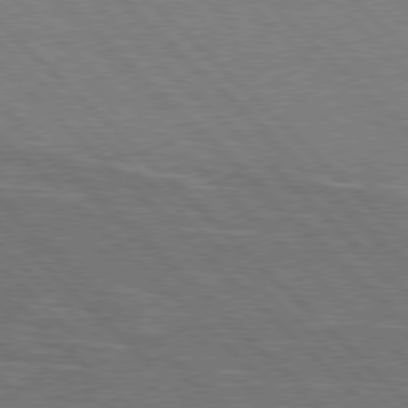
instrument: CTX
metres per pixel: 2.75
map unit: Hpe
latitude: 77.2348
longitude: -127.3482
